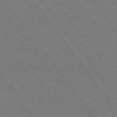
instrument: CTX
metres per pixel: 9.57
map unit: Hpe
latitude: 75.6127
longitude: -157.7260
